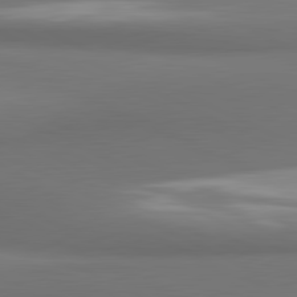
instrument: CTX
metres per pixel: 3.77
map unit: lApd
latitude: 81.5560
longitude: 173.1998
